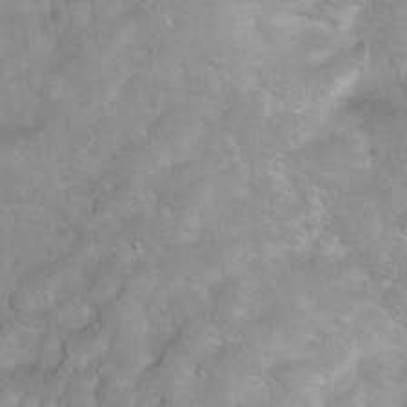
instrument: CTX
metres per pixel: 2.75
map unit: Hto
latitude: 3.2348
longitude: -35.9528
